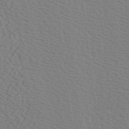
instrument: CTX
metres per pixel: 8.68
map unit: Hve
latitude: 2.4979
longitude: -125.6882
